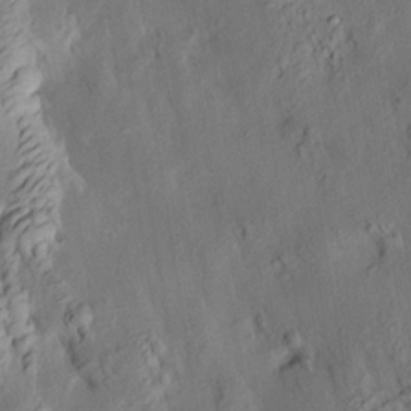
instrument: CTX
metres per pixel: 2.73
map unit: HNhu
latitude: 14.7058
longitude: 12.1417
